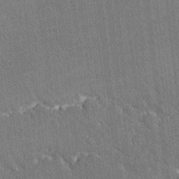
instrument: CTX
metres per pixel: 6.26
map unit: Ave
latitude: 20.3656
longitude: -137.5749
